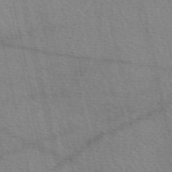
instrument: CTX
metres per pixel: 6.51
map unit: eAb
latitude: 50.2711
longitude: 113.9367
